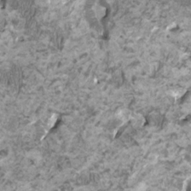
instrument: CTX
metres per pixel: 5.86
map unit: HNhu
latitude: 1.3670
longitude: -0.7624
